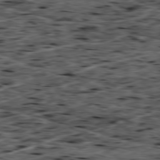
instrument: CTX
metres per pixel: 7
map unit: Ap
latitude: -79.4643
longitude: -91.2726
